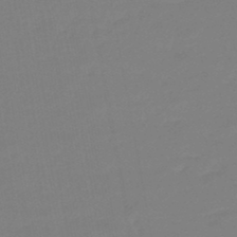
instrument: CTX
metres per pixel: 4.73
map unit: eHb
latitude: -45.8045
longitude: 88.3873
